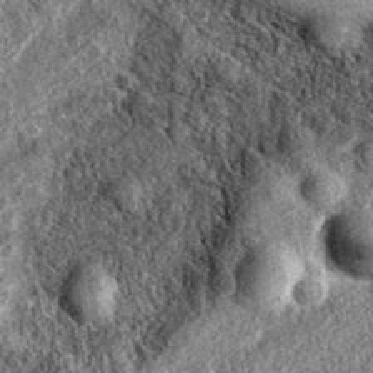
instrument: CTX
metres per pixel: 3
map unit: eAb
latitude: 38.2711
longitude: 109.3699
